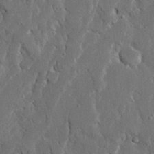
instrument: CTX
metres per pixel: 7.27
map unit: Ave
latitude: 22.9703
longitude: -130.6113
